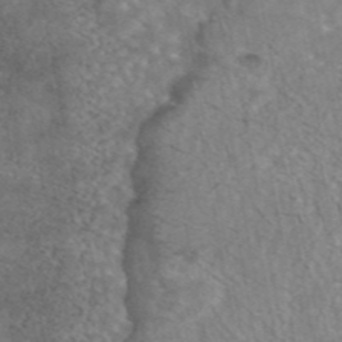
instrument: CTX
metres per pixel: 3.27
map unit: eAb
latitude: 44.7624
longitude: 108.2550
